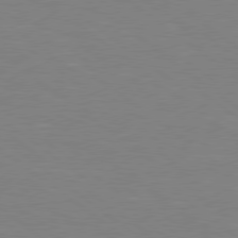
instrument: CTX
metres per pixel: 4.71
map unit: Hpe
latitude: 78.5924
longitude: -149.0836
